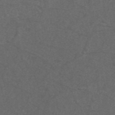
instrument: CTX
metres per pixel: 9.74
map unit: ANa
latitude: 44.5546
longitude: 25.3510
